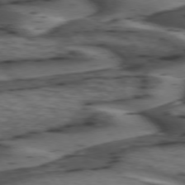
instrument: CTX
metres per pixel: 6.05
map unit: lApd
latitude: 74.3845
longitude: -71.1403
